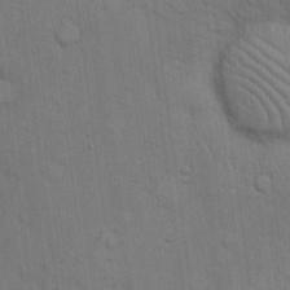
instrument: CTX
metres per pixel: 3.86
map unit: eHh
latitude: 18.8569
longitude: -61.9528
